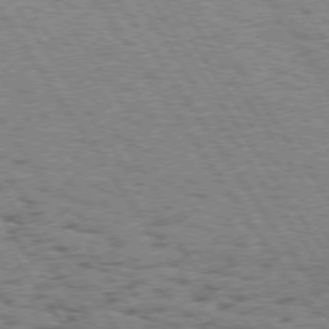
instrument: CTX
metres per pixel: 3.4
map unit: Hpe
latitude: 73.5560
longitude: -134.3089
